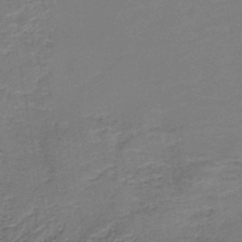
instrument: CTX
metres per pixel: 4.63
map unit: HNb
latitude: -46.0283
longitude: -44.7813
